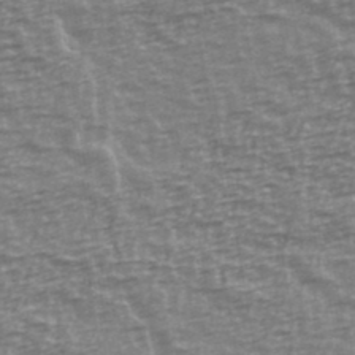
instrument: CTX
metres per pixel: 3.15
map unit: Ave
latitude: 40.1766
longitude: -114.1577
